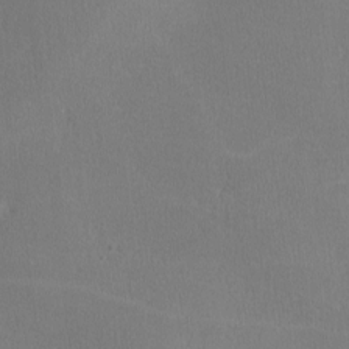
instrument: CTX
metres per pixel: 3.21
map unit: lHvf
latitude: -11.2187
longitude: -100.0255
